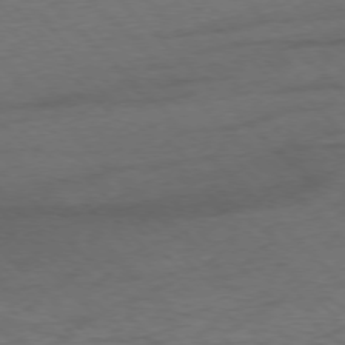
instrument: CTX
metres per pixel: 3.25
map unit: Ap
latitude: -77.0864
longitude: -85.6883
